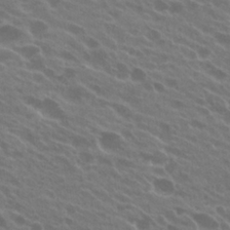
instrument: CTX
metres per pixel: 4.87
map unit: Hto
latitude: 24.0633
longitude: -38.4790
